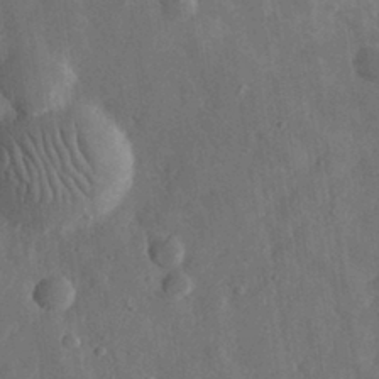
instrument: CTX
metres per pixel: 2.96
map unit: eHh
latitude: 31.6883
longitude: -78.2712
